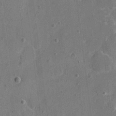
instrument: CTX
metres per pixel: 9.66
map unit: eHh
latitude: 7.5938
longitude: -67.2537
